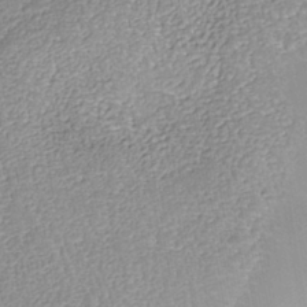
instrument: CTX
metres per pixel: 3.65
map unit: Nhe
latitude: -41.6344
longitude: -110.4790
